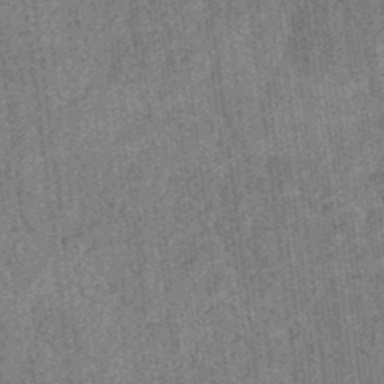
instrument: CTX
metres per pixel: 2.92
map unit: eHb
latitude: -35.3888
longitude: 79.1053
